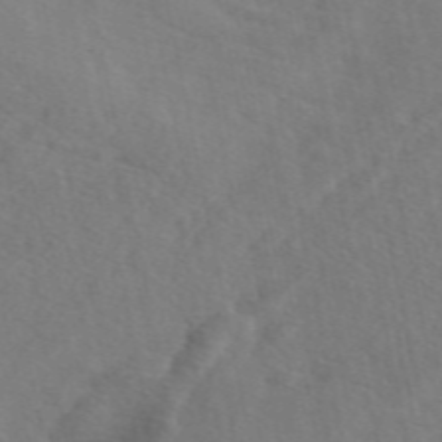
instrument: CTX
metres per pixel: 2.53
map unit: eAb
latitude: 49.5938
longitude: 119.5399
